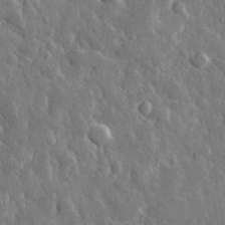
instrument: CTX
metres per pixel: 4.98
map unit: lHvf
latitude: 33.7450
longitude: -87.1403
